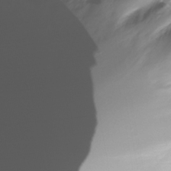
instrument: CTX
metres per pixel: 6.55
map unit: Nhe
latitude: -33.0865
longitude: -116.3656
